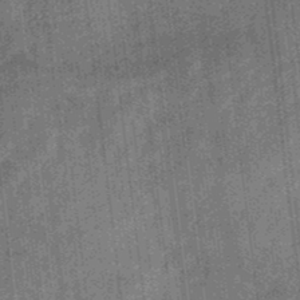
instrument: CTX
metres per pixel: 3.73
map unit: eHb
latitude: -34.6896
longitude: 78.9163
